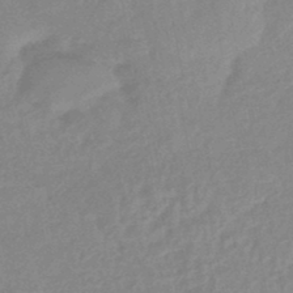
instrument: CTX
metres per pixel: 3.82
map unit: eHb
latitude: -45.6533
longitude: 85.5966
